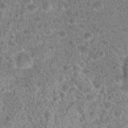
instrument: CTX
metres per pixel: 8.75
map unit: Hto
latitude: 18.9513
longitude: -41.0080
